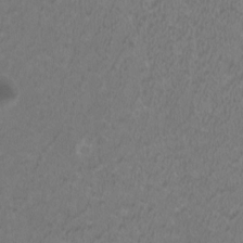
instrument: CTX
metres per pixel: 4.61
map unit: HNhu
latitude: 2.6490
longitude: -1.4615
